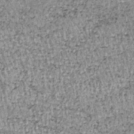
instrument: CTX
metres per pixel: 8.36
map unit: lHb
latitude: -37.3320
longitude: 66.7841
